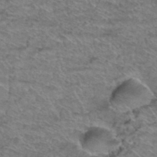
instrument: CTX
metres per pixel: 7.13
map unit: Hto
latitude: 38.7057
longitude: -44.5546
